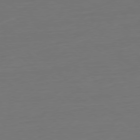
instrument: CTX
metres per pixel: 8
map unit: Ap
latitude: -78.5951
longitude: -77.1403
